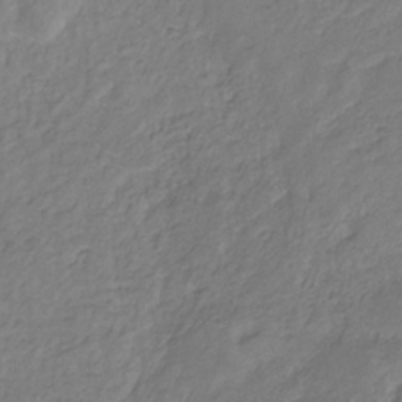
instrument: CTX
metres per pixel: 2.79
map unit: eHb
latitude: -29.7289
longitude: 67.1431
